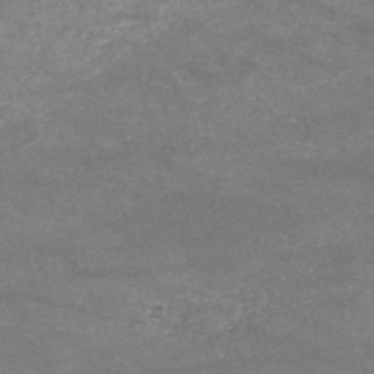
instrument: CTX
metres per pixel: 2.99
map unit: HNb
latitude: -53.5210
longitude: -41.1781
